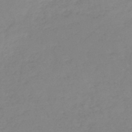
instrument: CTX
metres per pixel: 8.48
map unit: lHb
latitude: -44.2173
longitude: 69.9745
